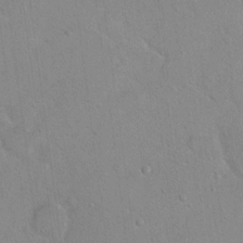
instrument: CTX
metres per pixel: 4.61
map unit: Hto
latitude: 15.4427
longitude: -40.4601
